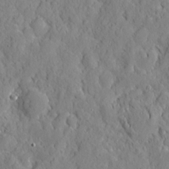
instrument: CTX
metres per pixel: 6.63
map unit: eHh
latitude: 7.2537
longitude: -75.5182
